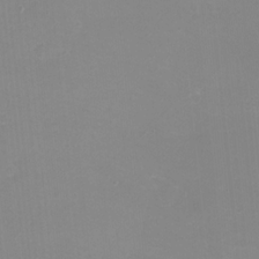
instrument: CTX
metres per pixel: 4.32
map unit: eHh
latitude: -12.3495
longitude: -60.5734
